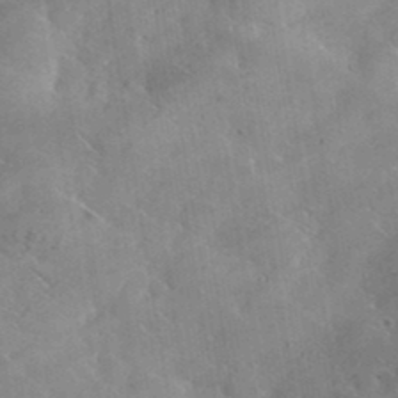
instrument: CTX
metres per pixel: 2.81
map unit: lHvf
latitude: 37.2726
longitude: -91.5371
